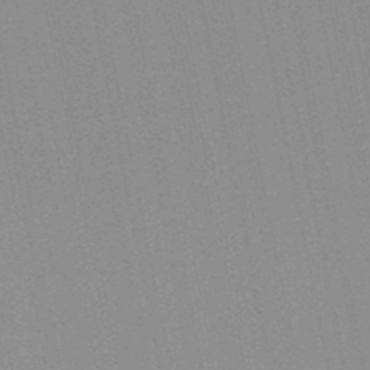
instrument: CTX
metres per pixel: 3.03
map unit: lHb
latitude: -48.9542
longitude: 72.3117
